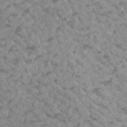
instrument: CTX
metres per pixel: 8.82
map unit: Htu
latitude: 2.5734
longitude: -21.1592
